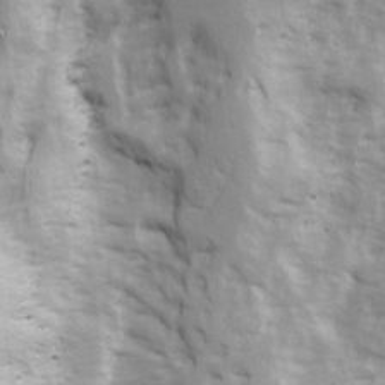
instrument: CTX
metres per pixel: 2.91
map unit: Ave
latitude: 22.0444
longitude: -132.9136
